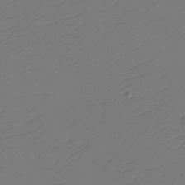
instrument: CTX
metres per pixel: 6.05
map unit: eHh
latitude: -2.2361
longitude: -74.1578
